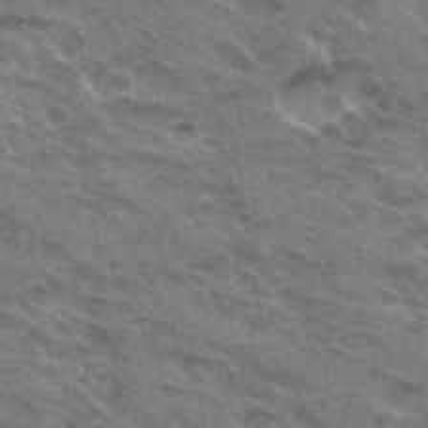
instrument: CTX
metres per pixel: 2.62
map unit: Hto
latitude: 32.2334
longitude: -47.0648
